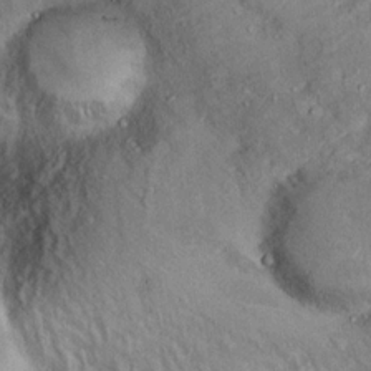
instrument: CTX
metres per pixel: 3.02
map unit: Hto
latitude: 15.0081
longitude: -34.1388
